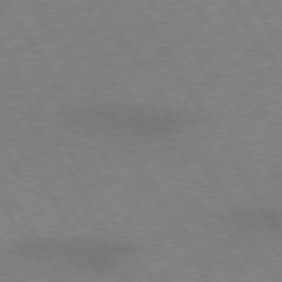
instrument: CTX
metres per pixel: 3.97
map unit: lApd
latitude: 72.7813
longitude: -57.5938
